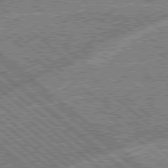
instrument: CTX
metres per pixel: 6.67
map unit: Hpe
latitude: 78.7058
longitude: -159.6883
